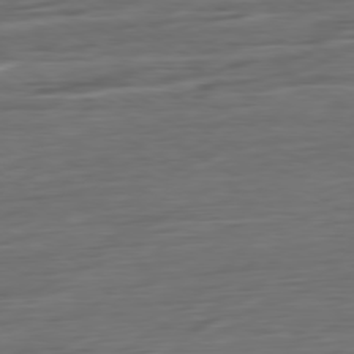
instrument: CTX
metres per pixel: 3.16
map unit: Ap
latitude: -79.8989
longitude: -57.0458
